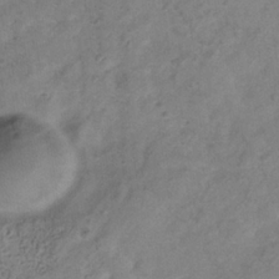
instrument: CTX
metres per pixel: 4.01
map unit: Hve
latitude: -34.1417
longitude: 89.6722
